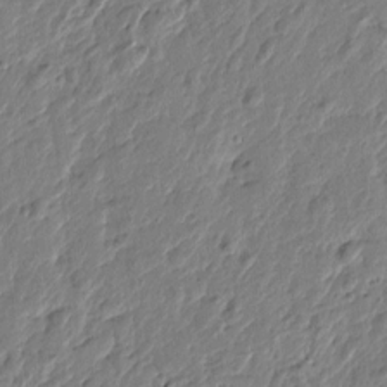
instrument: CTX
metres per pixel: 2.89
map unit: Htu
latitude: -2.0283
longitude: -178.9892
